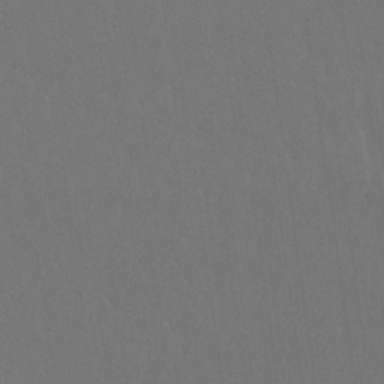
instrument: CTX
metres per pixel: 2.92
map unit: Nhu
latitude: 24.1577
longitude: -63.2726
